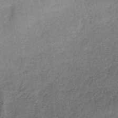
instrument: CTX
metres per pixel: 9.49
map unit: HNb
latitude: -35.7855
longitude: 55.9178
